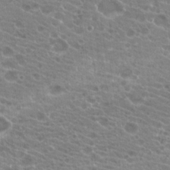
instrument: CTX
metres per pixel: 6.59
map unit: Hto
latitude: 20.8380
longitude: -39.6694
